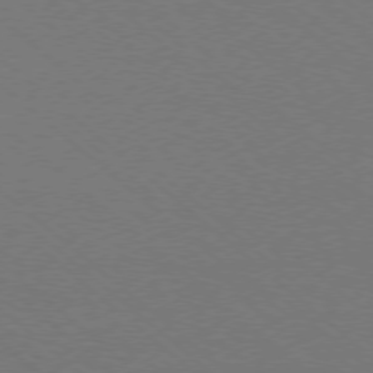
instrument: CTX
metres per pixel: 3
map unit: Ap
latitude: -78.2739
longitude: -90.1956
